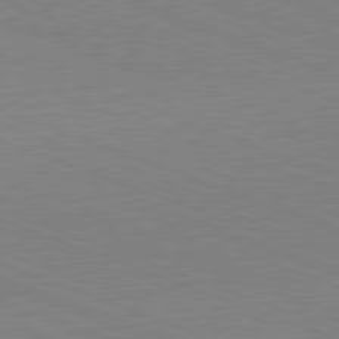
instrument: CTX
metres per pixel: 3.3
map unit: Hpe
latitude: -82.5385
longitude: 12.8408
